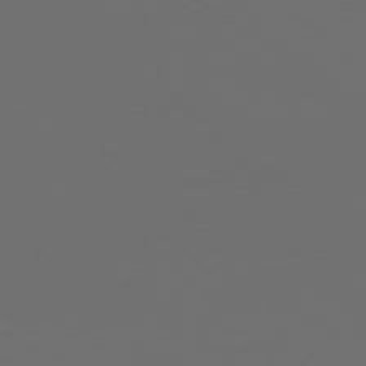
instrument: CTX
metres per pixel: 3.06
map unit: Ap
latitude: -77.5588
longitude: -80.7246
